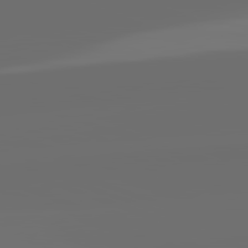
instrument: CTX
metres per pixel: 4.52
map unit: lApd
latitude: 82.2900
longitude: -152.1011
